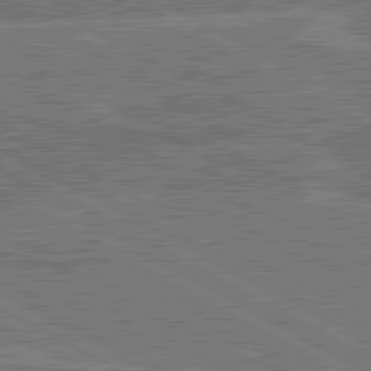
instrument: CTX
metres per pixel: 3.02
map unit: lApd
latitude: 80.6113
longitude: 118.9731
